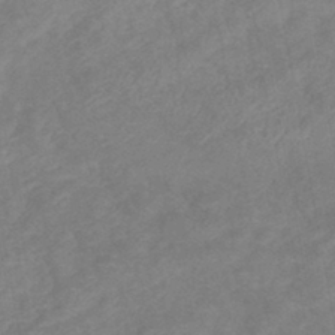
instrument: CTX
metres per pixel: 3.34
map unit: lHb
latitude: -41.1242
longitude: 76.9542
